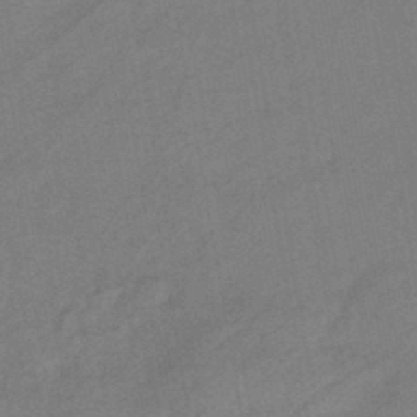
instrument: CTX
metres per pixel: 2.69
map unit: eHb
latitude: -42.4817
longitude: 82.7463
